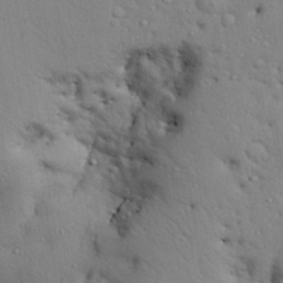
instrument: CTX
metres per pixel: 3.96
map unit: Aa
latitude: 31.1404
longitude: -144.9325
